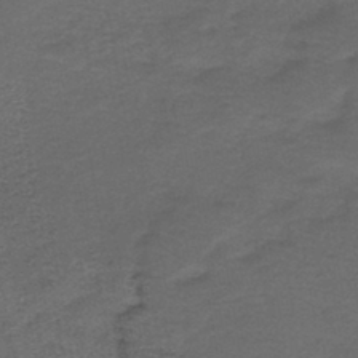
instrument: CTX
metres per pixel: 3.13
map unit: HNb
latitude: -43.2564
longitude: 51.3887
